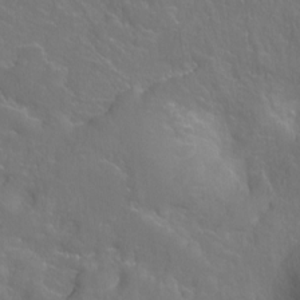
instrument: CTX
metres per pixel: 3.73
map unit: Hto
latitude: -3.5021
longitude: -35.6505
